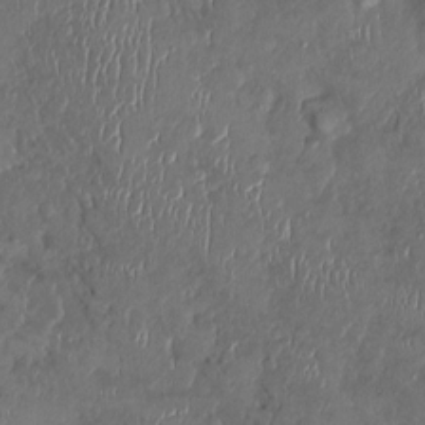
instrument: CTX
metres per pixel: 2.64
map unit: Ht
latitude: -2.2739
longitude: -13.5371
